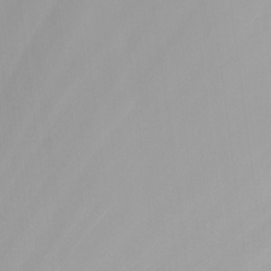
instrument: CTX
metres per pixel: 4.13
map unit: Nhu
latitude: -4.7841
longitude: -74.5168
